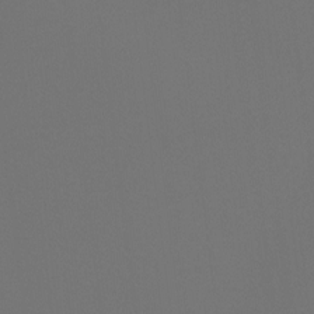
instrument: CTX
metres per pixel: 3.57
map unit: Hto
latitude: -7.8422
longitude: -51.5938
